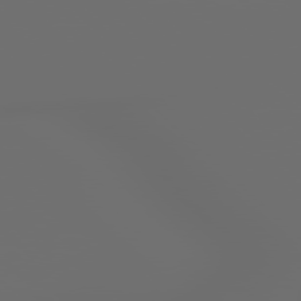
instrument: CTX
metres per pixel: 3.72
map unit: Hpe
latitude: 77.9150
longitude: -176.7435
